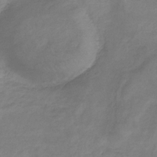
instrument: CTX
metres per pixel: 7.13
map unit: eHb
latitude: -33.0865
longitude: 71.3888
